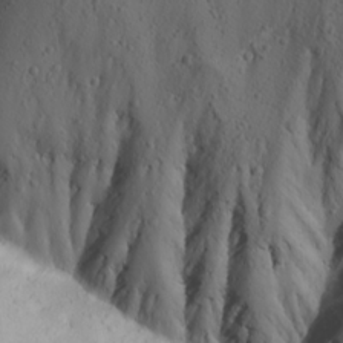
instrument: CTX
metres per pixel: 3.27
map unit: Ave
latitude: 17.6883
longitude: -138.8569
